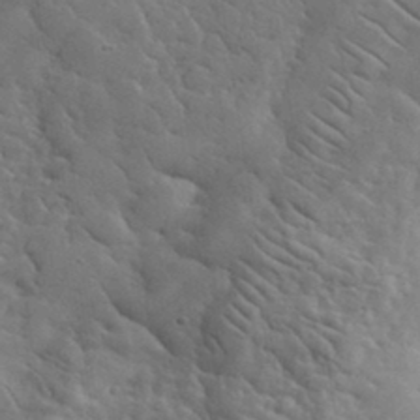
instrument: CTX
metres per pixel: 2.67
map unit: lHvf
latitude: 34.4979
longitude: -86.8758
